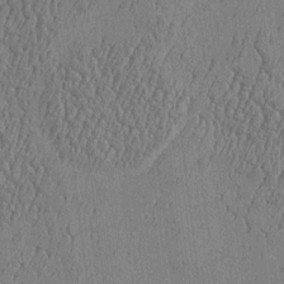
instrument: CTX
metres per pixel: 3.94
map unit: Htu
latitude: -6.0283
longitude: 176.3873
